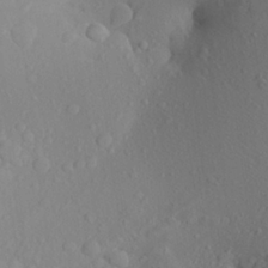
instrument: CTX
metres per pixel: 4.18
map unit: Aa
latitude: 24.3656
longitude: -145.8205
